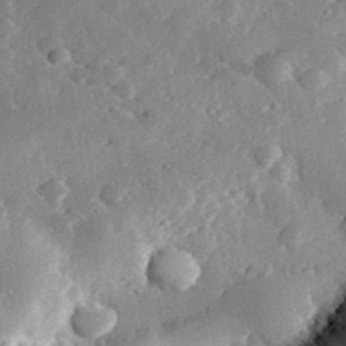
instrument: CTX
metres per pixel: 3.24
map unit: lHvf
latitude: 32.4979
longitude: -84.9514
